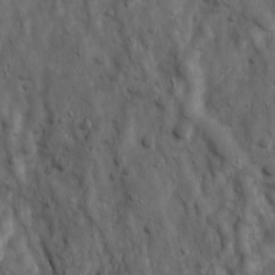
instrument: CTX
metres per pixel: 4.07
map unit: Ave
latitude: 17.1592
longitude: -132.9136
